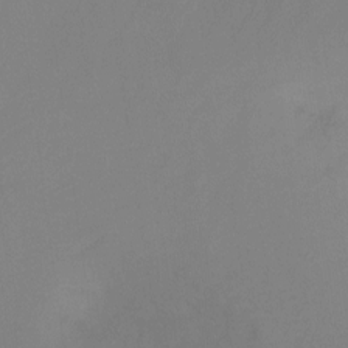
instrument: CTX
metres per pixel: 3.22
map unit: Ht
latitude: -0.0850
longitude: -35.9339
